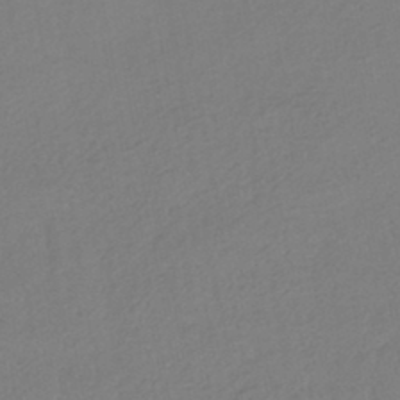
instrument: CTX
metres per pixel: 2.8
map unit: HNhu
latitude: -44.9542
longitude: 93.8422
